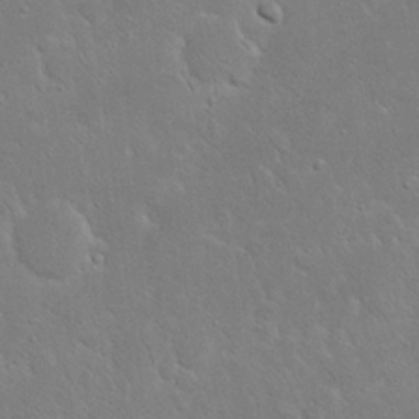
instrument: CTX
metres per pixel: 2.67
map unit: Nhu
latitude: 23.5749
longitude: -72.0444
